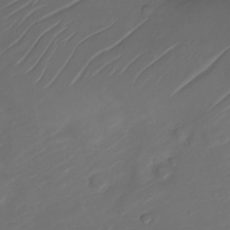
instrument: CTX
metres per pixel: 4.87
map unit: Nve
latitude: -20.2172
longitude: 105.8233
